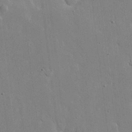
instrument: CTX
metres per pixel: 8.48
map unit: eHh
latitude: 19.9528
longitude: -70.9891
